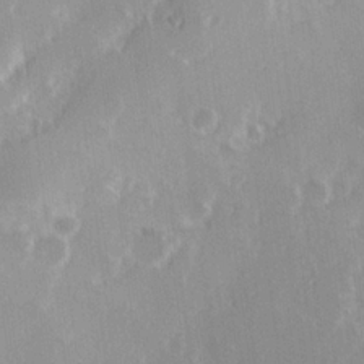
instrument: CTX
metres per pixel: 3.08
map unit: Hve
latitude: 23.7450
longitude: 146.3684
